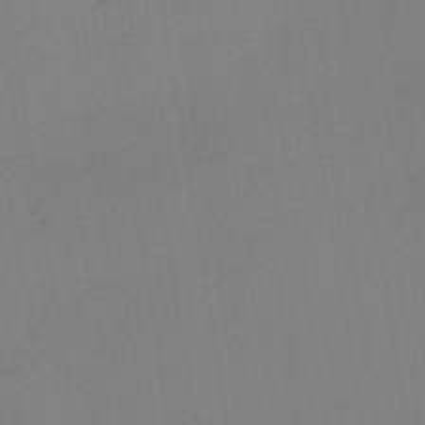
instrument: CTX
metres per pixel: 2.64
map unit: HNhu
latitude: -41.6911
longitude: 101.8233
